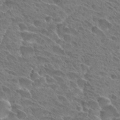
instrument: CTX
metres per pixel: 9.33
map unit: Hto
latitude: 28.4790
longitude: -39.4237
